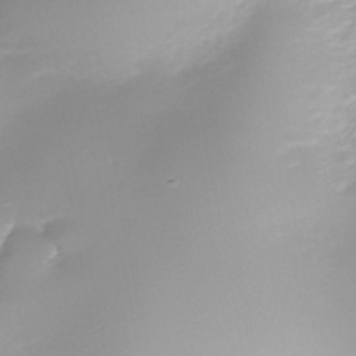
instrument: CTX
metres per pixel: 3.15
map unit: Nhe
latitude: -39.0676
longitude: -116.6491
